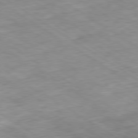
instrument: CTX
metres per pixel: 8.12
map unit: Ap
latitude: -80.0283
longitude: -75.0270
